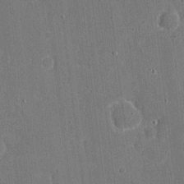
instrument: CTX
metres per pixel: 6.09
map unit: eHh
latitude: 6.8569
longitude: -67.7260
